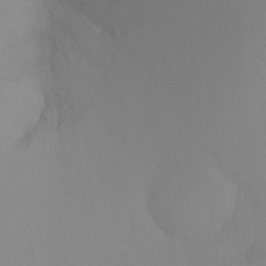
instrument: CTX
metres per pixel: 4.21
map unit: Ht
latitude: -8.4062
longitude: -34.0255
